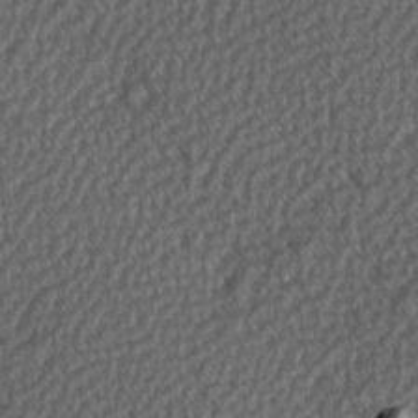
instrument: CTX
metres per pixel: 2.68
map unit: Hve
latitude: 2.2333
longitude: -121.2915
